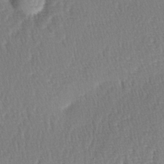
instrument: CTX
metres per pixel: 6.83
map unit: lAa
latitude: -2.7463
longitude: -127.8961
